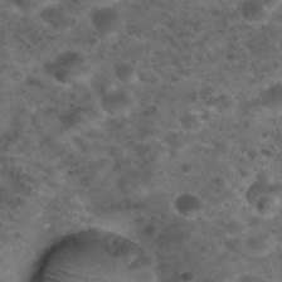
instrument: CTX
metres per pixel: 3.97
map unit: Nhu
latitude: 28.5546
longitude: -49.7261
